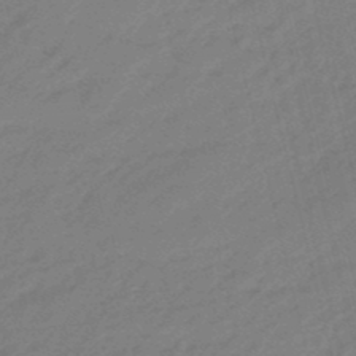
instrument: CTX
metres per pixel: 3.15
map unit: eHb
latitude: -47.0675
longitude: 86.5952
